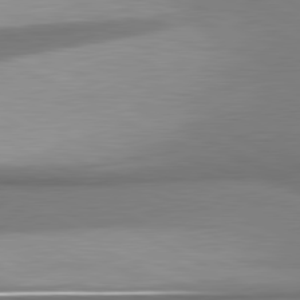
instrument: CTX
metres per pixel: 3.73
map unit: lApd
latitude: 80.8380
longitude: 176.6330
